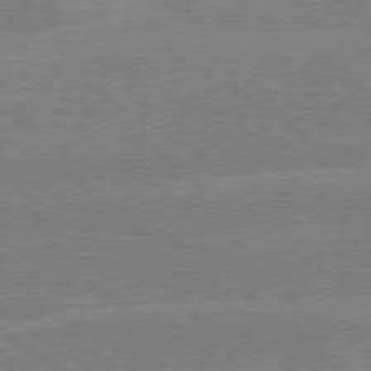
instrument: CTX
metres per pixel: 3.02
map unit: Hpe
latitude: 78.9892
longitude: -132.6113
